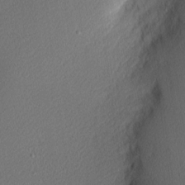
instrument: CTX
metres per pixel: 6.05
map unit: Nhu
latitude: 1.3103
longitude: -77.4993
